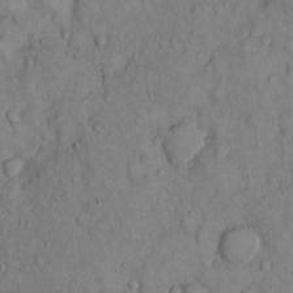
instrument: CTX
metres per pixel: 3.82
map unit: Hto
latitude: 11.4804
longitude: -60.2711
